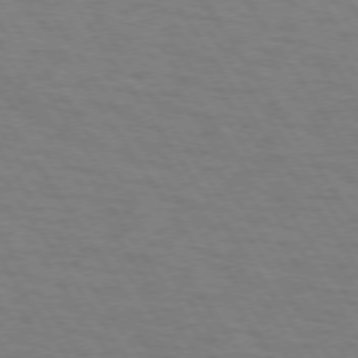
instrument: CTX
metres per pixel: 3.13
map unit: lApd
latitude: 73.4994
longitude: -72.9514
